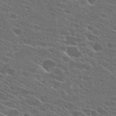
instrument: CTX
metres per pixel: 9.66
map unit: Hto
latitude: 26.7813
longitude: -44.9513
